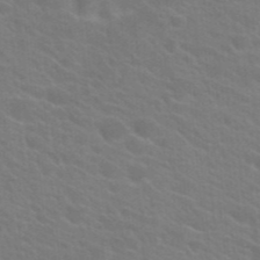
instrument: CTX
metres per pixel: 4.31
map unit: Hto
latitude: 23.7450
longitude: -36.8380
